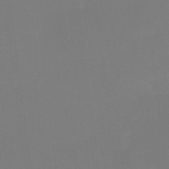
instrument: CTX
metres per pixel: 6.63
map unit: Ht
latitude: -15.5399
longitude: -48.2522
